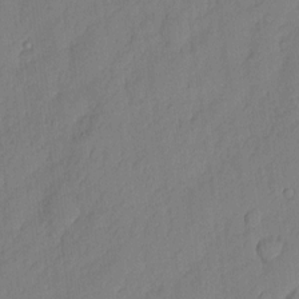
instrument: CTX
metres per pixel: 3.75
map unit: eHh
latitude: 5.7261
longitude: -75.9906
